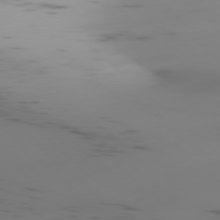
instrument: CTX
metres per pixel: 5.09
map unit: Ap
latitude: -78.0283
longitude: -64.4790
